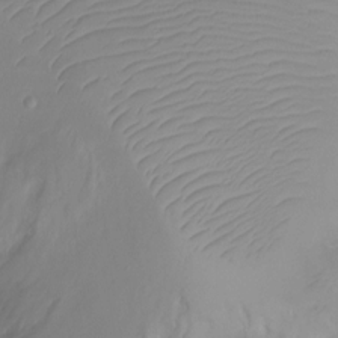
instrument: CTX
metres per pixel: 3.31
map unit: Ht
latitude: -6.6329
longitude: -29.9150
